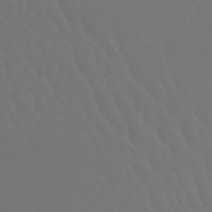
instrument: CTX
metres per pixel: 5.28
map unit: lHb
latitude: -43.3131
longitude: 67.0486
